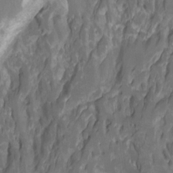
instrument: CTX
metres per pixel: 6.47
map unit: Htu
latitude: -7.5588
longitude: -48.7246
